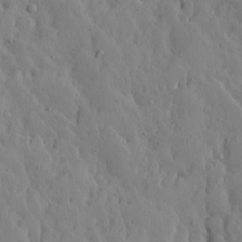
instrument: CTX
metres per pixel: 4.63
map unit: Ave
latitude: 13.5749
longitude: -133.3293
